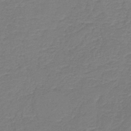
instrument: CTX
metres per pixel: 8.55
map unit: HNb
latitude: -38.1606
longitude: 55.4266
